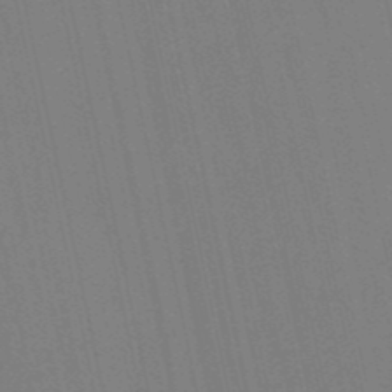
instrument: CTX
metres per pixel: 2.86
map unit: eHb
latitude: -50.6329
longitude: 76.8408
